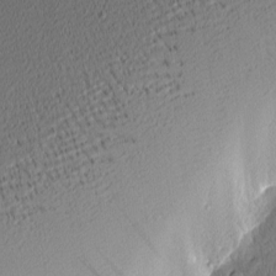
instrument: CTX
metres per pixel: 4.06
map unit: Nhu
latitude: 1.2915
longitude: -77.6505
